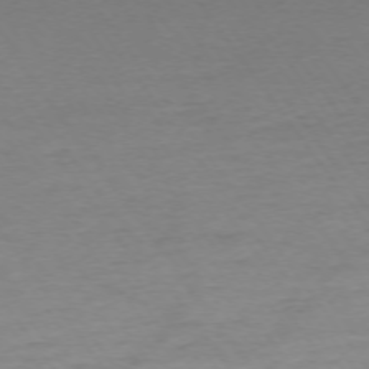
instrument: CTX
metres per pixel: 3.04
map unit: Ap
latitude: -74.6897
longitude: -85.1781
